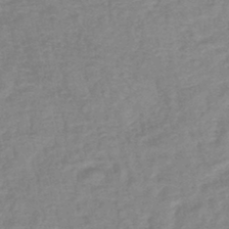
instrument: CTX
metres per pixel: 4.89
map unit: lHb
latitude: -42.8596
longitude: 80.6330
